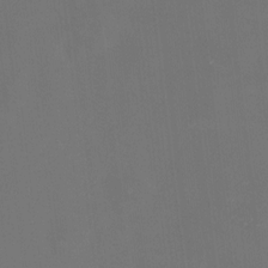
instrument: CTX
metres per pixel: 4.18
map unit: HNhu
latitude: 7.8394
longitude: 9.5399
